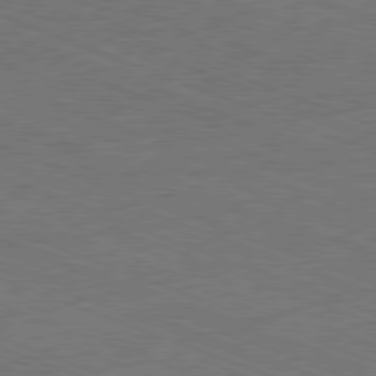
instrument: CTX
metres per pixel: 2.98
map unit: Ap
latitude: -81.1431
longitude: -74.4412
